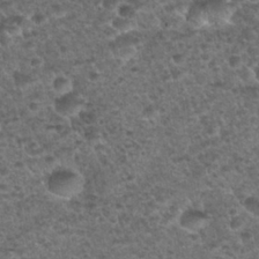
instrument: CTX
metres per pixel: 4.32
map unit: Nhu
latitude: 28.6301
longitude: -49.5371
